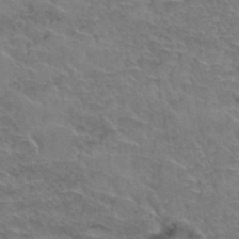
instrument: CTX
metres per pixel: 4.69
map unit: Hto
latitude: 35.4237
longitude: -45.7449
